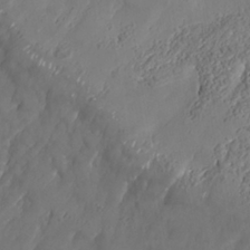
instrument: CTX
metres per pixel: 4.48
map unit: Nhe
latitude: -37.1620
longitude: 138.0850
